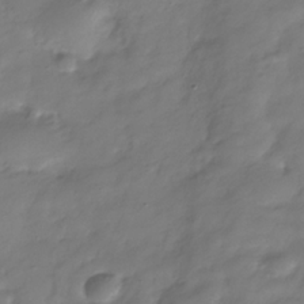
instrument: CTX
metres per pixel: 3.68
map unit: Hve
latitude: -32.2173
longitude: 90.8975
